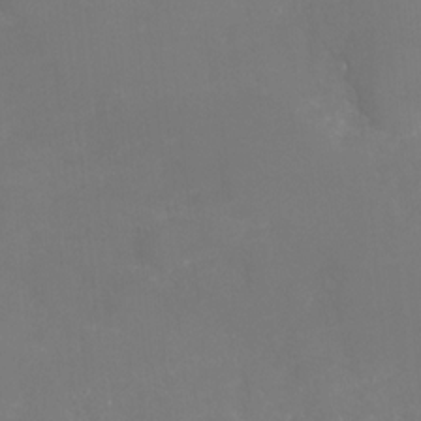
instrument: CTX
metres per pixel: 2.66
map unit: Nhu
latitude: -29.4266
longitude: -64.6490
